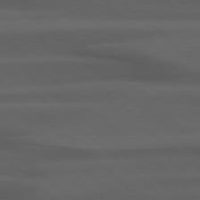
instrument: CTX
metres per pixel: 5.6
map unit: Hpe
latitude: 77.8016
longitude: -126.4601
